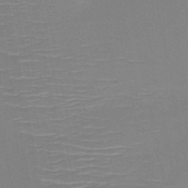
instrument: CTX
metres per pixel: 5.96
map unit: HNb
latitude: -51.3321
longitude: -45.7827
